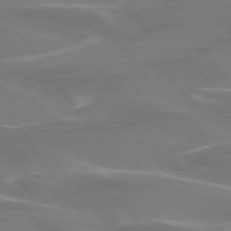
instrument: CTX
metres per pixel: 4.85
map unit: lApd
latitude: 74.9136
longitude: -62.2901
